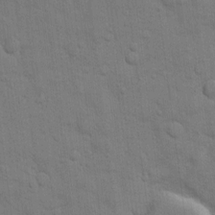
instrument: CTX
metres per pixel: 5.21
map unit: eHh
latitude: 11.4616
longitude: -67.1970
